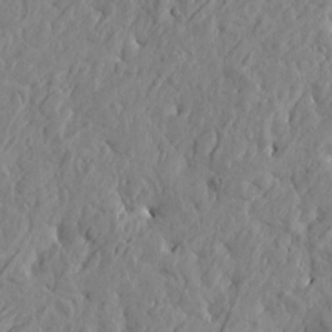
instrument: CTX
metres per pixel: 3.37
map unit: Htu
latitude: -3.3131
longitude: 178.9541
